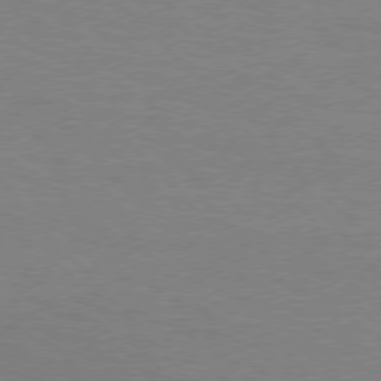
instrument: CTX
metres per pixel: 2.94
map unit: Hpe
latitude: 75.8961
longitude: -140.5923
